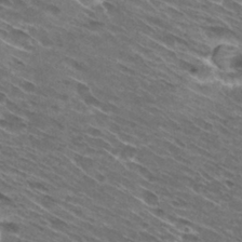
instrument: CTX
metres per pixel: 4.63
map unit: Hto
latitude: 29.2348
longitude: -43.6505
